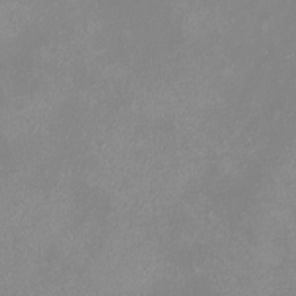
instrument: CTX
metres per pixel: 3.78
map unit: eHh
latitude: -7.0108
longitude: -77.8394
